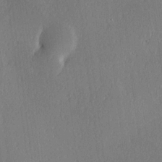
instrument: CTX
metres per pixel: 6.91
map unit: Hve
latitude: 18.1766
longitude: 149.8423
